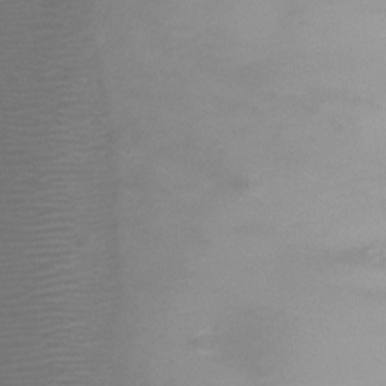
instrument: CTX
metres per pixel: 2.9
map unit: Ht
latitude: -8.0850
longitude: -20.5735
